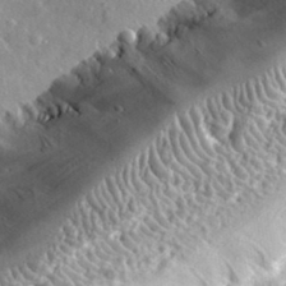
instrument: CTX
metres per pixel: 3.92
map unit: lHvf
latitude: 35.0080
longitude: -88.3846
